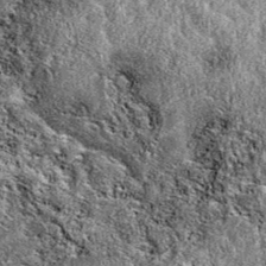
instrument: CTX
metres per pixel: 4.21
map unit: eAb
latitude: 38.5546
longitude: 110.9731
